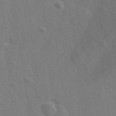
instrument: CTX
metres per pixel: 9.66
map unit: Ave
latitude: 0.1766
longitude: -113.1592
